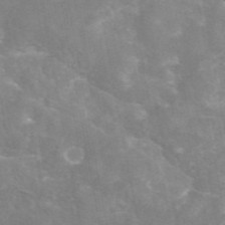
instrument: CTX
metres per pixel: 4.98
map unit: eAb
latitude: 45.9150
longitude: 124.7841
